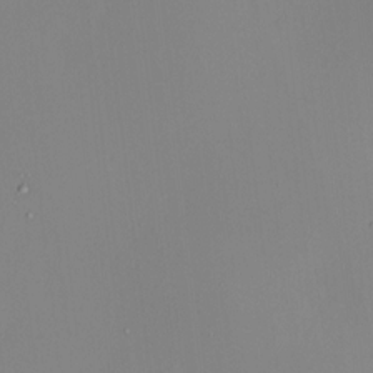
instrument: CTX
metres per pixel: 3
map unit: HNhu
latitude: 10.1389
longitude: 11.7100
